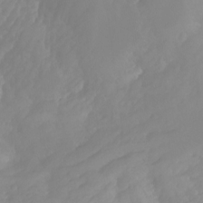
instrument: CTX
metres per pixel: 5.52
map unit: Aa
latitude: -13.4455
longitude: -59.0081
